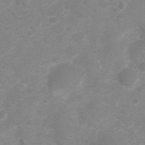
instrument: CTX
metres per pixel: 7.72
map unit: Nhu
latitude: 4.7813
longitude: -25.1970
